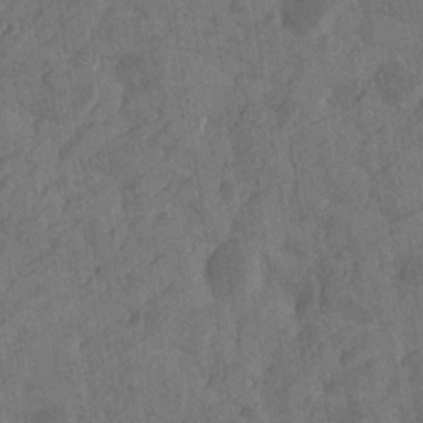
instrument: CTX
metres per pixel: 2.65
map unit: Htu
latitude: -4.9919
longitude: -177.4804
